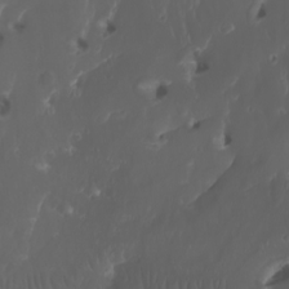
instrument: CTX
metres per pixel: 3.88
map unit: Nhu
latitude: -6.5951
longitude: -76.3089
